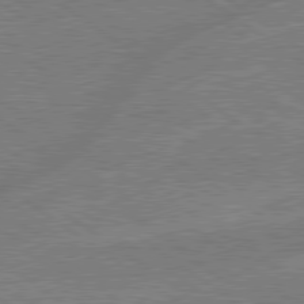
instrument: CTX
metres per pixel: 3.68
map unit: lApd
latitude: 79.2726
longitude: -145.2348
